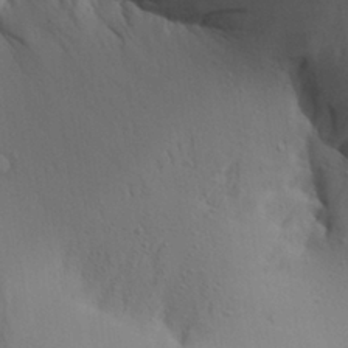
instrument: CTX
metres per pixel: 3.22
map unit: Aa
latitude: 27.3860
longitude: -148.3845
